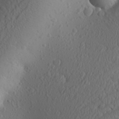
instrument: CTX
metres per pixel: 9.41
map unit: Aa
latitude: 26.7624
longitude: -144.6868
